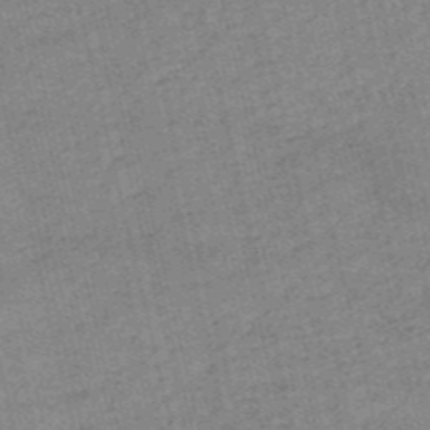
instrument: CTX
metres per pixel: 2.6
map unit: HNb
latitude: -53.4832
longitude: -40.6490
